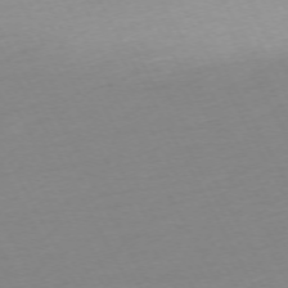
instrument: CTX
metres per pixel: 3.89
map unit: Ap
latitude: -73.1998
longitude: -69.2726
